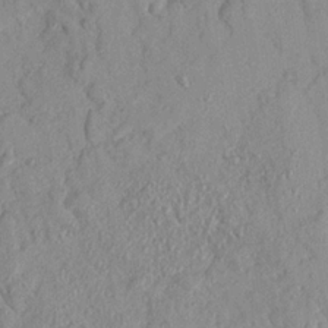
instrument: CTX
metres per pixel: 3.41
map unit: Nhu
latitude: 19.1214
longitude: -77.7260
